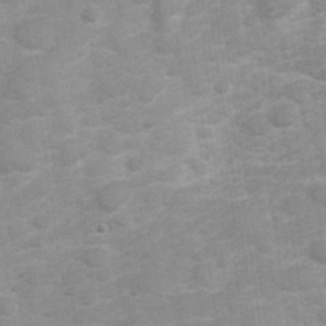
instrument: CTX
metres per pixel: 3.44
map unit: Hve
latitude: 32.2711
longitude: 151.7667
